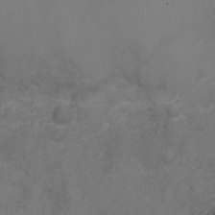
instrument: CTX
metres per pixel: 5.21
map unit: Ht
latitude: -1.7856
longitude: -20.1767
